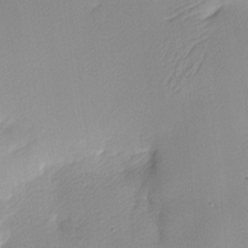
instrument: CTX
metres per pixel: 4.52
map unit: Nhu
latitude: 1.7638
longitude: -75.5371
